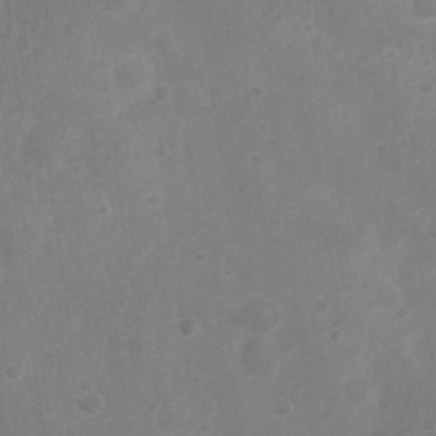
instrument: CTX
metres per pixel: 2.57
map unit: Nhu
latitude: 6.0255
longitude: -19.2537
